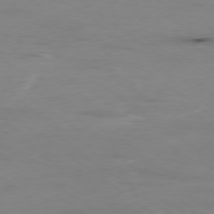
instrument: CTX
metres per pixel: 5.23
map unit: Hpe
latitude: -78.8975
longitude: 13.9178
